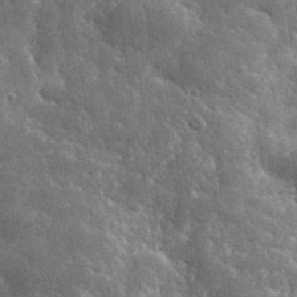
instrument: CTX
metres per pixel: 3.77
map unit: lHvf
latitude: 35.9717
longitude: -88.1011
